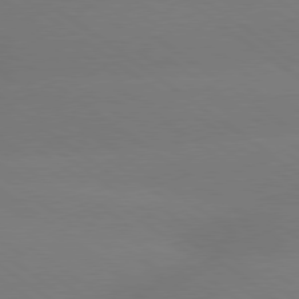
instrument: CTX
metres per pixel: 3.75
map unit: lApd
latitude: 79.1970
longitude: -151.2726
